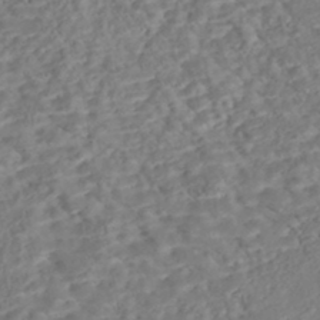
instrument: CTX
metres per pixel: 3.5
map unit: Nhe
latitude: -47.3509
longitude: -172.5356
